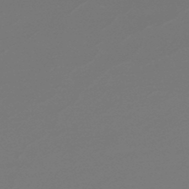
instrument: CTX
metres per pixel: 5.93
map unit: lHb
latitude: -47.5777
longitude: 66.1417
